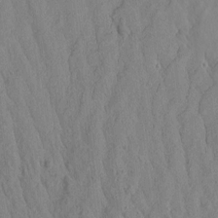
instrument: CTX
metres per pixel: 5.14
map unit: Htu
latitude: 2.3845
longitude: 179.5210
